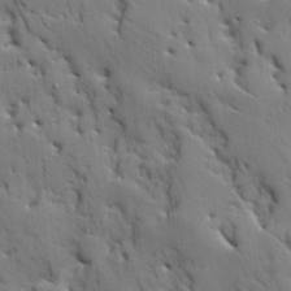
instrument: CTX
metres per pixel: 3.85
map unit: Ave
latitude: 9.7450
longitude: -102.4223
